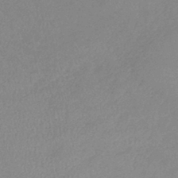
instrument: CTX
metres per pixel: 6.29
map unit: lHb
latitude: -40.8408
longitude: 74.4251
